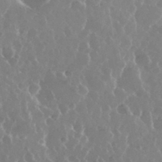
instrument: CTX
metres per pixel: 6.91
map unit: eHh
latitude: 34.4979
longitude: -58.7624
